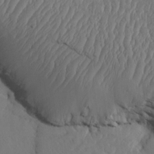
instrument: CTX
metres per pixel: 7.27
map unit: Htu
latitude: 2.7057
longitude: 148.2173
